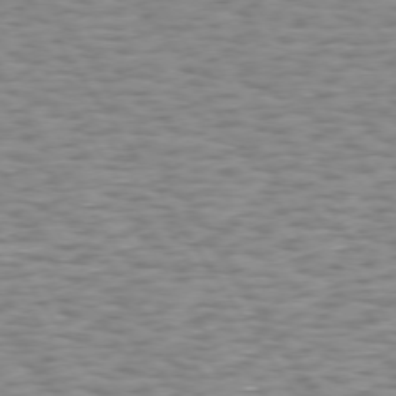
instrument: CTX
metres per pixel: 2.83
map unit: Hpe
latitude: 73.4994
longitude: -132.1767
